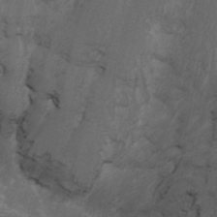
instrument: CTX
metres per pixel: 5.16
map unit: Nhu
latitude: -1.2187
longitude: -78.3845
